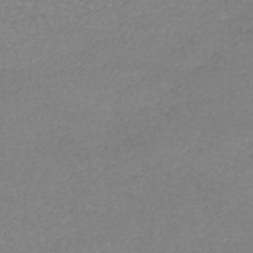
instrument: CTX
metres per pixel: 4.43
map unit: lHb
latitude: -41.9178
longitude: 72.7652
